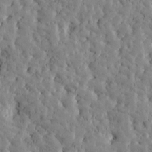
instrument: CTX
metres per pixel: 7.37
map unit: Htu
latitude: -3.0108
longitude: 175.5588
